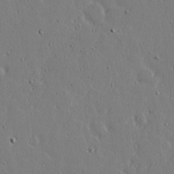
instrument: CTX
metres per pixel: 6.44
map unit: Ave
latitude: 14.8947
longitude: -106.1389
